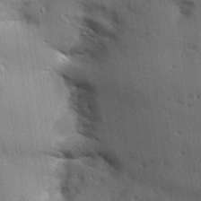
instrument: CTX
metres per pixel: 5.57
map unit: Aa
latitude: 32.6113
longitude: -144.2144
